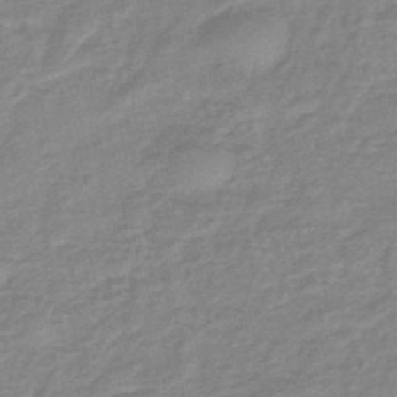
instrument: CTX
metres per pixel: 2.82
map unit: eHb
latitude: -44.7085
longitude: 81.7289
